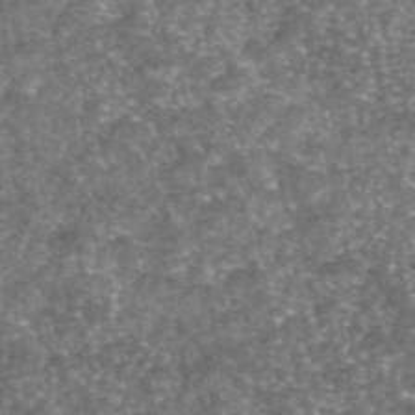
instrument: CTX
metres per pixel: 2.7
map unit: eAb
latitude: 46.6113
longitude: 123.5021
